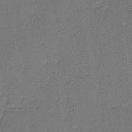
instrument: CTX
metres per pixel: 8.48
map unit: lHvf
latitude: -11.4454
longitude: -99.3670
